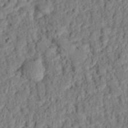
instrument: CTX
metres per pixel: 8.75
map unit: eHh
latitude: 25.5749
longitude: -79.0837
